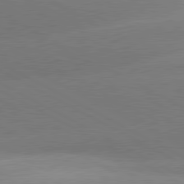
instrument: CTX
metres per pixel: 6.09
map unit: lApd
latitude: 80.4412
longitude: -151.2159
